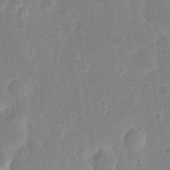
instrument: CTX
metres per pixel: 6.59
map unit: eHh
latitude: 6.7813
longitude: -70.3656
